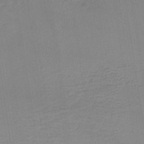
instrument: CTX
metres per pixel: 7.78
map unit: lHb
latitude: -34.8408
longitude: 64.5952
